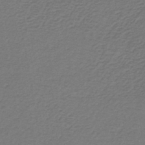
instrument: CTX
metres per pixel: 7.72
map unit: lHb
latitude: -42.9919
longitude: 62.2739
